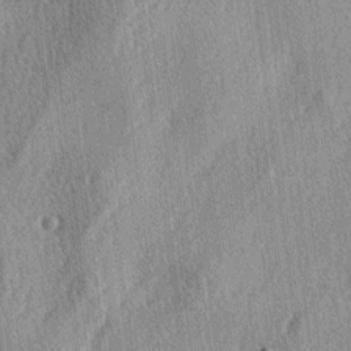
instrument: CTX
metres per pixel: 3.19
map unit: lAa
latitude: -4.7274
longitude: -126.1956
